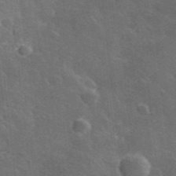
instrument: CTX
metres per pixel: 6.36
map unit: lHvf
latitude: 35.5560
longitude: -90.7624
